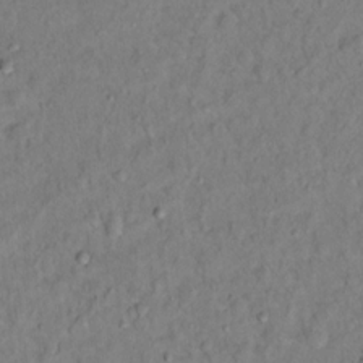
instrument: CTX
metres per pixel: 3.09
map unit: Hto
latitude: 12.7058
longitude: -36.6113
